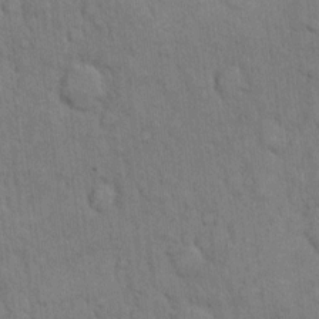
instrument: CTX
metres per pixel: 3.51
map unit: Hto
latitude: 10.4601
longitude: -61.5560
